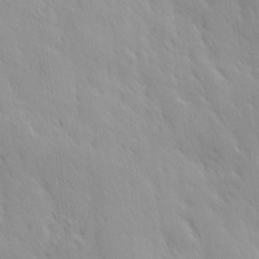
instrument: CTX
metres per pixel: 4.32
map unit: Ave
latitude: 9.5560
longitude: -103.6883
